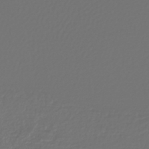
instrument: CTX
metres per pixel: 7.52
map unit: lHb
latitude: -43.1242
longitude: 72.1228
